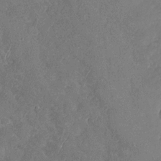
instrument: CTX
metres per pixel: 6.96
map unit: Nhu
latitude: -30.9164
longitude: -60.0255
